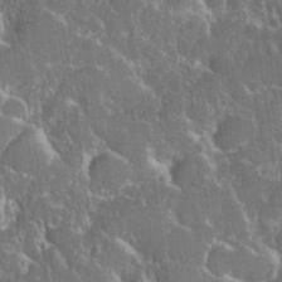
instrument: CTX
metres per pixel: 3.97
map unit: eHh
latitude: 37.0648
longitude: -61.0647
